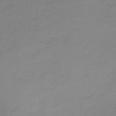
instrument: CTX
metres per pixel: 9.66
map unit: HNb
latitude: -32.6141
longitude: 60.9920
